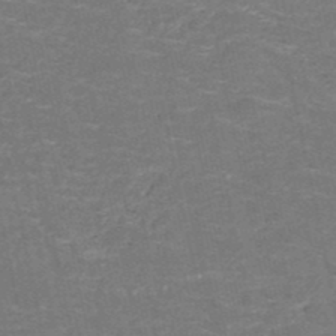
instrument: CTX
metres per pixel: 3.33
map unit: HNb
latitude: -50.7652
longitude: -48.3278
